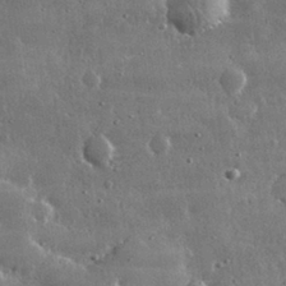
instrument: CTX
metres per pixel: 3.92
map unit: lHvf
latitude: 32.1011
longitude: -90.4979
